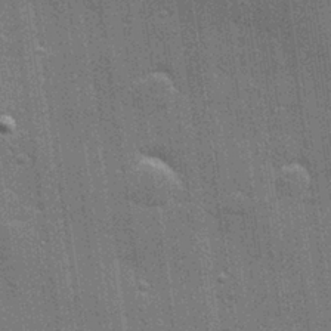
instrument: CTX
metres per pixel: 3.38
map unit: Hve
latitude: 28.5357
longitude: -92.9513
